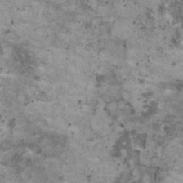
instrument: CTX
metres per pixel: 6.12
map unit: HNhu
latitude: 2.3656
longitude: 4.2172
